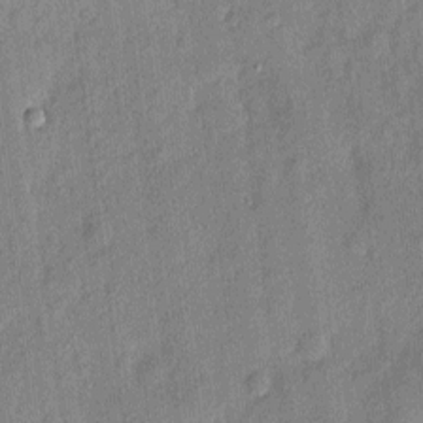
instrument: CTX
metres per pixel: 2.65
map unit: eHh
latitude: 4.0822
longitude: -74.8002
